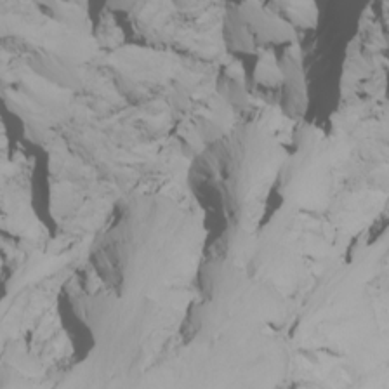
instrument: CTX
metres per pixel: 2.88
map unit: Nhu
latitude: -6.6896
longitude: -96.2522
